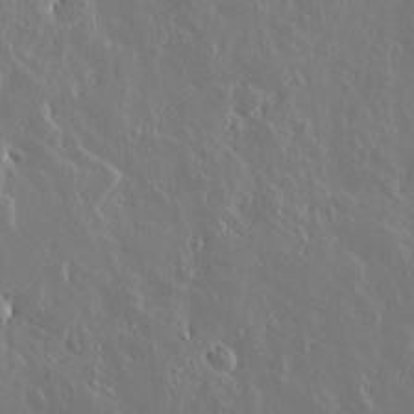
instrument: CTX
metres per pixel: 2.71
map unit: lAvf
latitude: 15.8206
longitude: -126.7435
